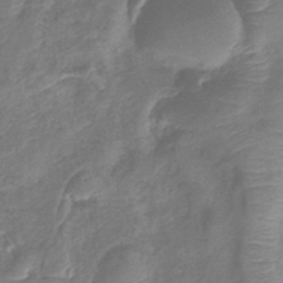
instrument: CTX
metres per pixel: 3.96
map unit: lHb
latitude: -41.1431
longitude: 78.9352
